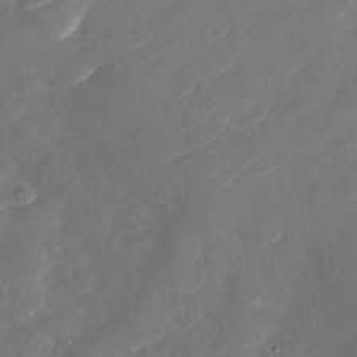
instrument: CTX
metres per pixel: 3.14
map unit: Nhu
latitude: -30.0283
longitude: -72.4223
